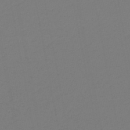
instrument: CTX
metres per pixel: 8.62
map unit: lHb
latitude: -46.2172
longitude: 67.3699
